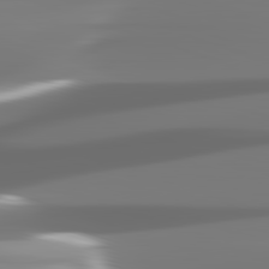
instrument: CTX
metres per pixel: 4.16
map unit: lApd
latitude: 82.3467
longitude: -146.2901
